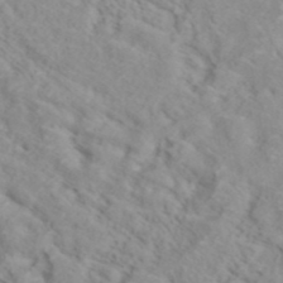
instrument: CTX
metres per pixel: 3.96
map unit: ANa
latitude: 40.4034
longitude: 28.7085
